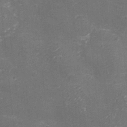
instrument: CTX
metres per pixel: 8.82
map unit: eHh
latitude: -3.5777
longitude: -75.3482
